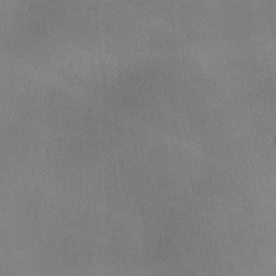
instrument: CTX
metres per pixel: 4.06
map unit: lAa
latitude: 0.9891
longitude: -116.8758
